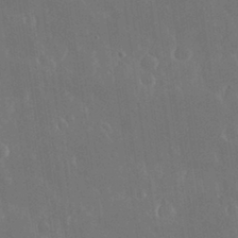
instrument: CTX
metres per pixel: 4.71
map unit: Nhu
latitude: 30.6113
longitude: -56.6490
